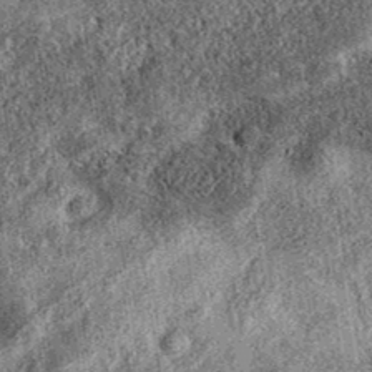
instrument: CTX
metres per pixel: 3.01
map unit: eAb
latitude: 37.8205
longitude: 109.3321
